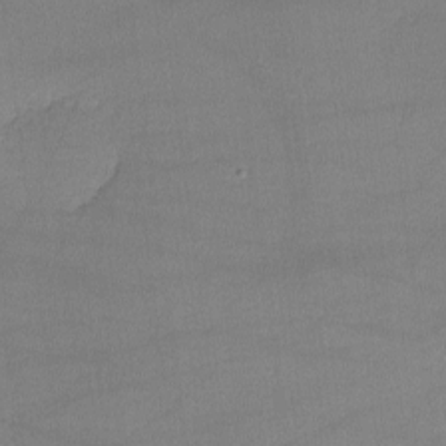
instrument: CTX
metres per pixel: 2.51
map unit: lHvf
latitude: -10.6708
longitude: -101.0459
